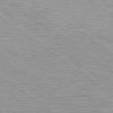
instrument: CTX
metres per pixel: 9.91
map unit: Hpe
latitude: 79.1403
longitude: -154.7246
